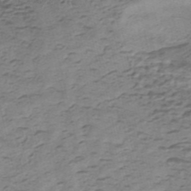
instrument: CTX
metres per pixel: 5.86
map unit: eHh
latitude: -42.8030
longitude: 120.0850
